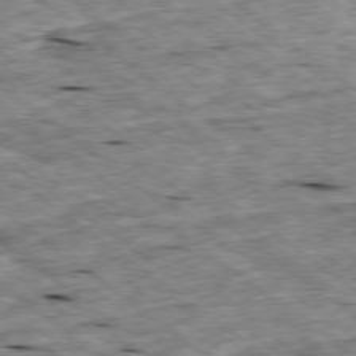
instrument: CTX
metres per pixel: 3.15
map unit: Ap
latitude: -79.1242
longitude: -88.2712
